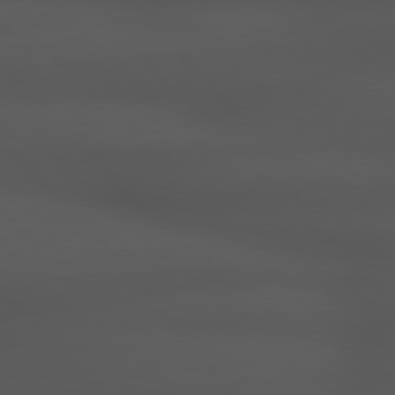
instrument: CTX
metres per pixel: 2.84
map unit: Hpe
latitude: 77.1403
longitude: -166.9891
